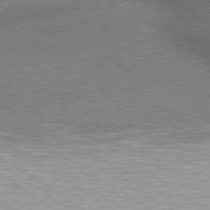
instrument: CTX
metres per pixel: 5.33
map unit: lApd
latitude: 79.5182
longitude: -154.0444
